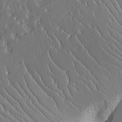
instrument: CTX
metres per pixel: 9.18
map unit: Aa
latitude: 12.7058
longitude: -126.0822
